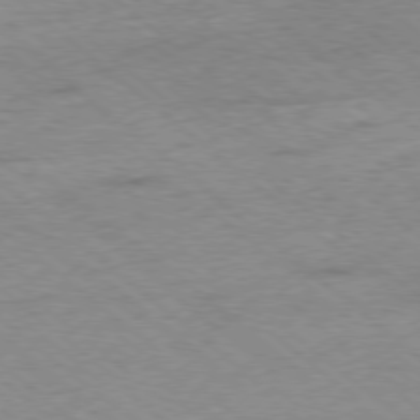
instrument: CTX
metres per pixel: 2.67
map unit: Ap
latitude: -78.5384
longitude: -50.1388
